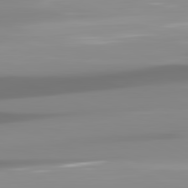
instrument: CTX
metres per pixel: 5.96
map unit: lApd
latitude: 82.0822
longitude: -138.3656
